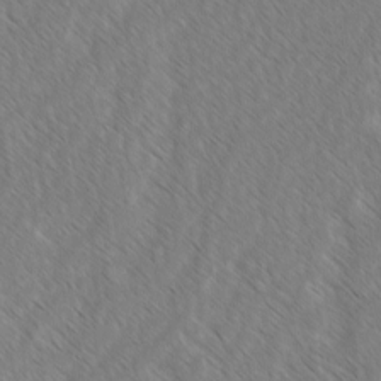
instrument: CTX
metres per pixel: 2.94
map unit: lAvf
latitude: -2.6140
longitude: -113.9528
